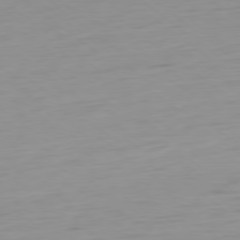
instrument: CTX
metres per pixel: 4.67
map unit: Ap
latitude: -79.0486
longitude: -66.6490
